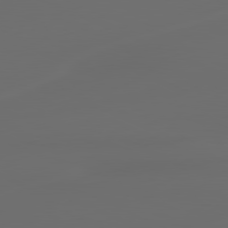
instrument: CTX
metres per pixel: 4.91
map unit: lApd
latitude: 80.4412
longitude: -117.1025
